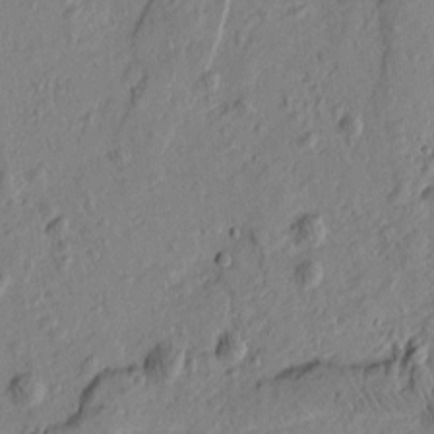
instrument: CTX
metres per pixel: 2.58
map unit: Htu
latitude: 0.3656
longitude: -175.3104
